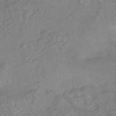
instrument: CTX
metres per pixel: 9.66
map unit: HNhu
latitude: -45.7289
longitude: 92.0472
